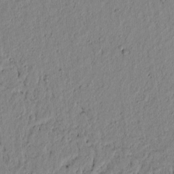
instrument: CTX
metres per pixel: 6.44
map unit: lAvf
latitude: 6.4790
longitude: 164.2551
